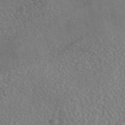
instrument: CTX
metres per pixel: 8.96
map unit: eAb
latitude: 45.5560
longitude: 113.3321
